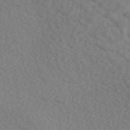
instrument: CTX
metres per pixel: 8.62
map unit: eAb
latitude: 49.9339
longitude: 117.3320
